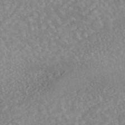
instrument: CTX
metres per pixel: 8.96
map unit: eAb
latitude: 44.7624
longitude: 126.4062
